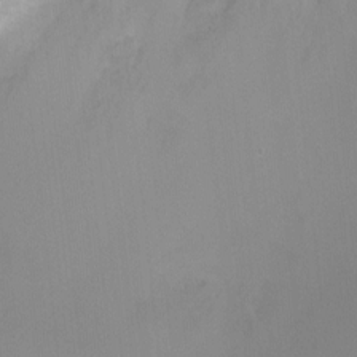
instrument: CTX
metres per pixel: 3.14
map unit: Ht
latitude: -2.2739
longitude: -24.6112
